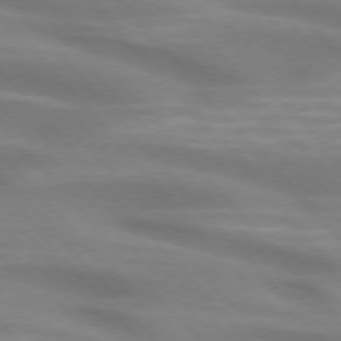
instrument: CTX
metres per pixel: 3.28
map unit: lApd
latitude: 74.8191
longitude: -60.7813
